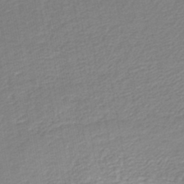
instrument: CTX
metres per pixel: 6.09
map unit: lHb
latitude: -45.0675
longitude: 61.0109
